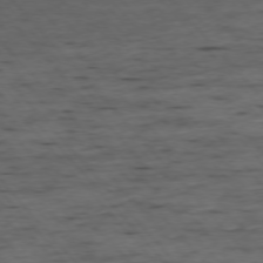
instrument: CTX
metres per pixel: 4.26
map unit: Ap
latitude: -76.1228
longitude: -90.1200
